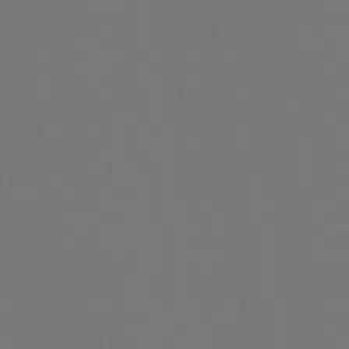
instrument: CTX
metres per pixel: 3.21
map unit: HNb
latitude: -47.6344
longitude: -43.1592
